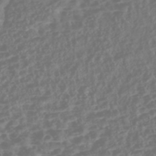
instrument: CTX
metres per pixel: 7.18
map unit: Nhe
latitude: -46.7274
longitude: 151.9745
